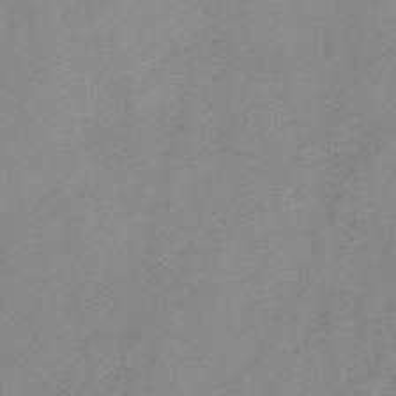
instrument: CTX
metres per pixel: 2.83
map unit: HNb
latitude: -45.6911
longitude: -38.0444
